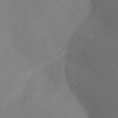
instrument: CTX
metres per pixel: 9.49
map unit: Ht
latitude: -15.5966
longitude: -42.4223
